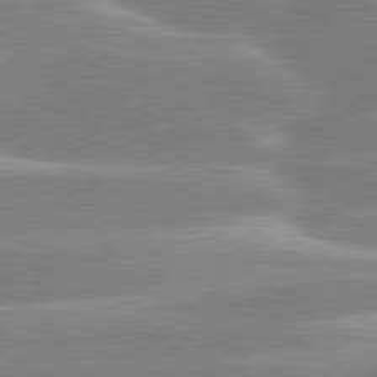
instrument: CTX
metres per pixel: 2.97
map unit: lApd
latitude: 80.2145
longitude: -130.4412
